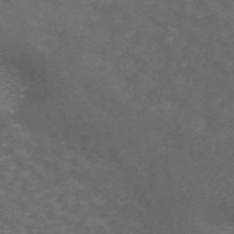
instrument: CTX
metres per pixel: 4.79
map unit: ANa
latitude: 44.1955
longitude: 26.4629
